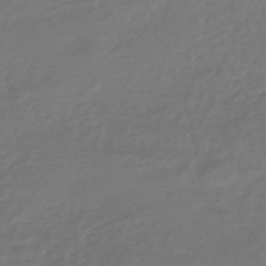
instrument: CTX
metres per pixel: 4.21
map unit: HNhu
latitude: -46.7274
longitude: 89.7666
